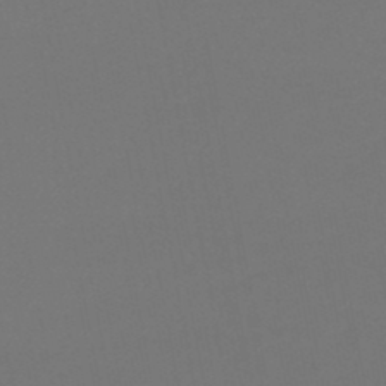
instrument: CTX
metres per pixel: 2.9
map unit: lHb
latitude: -46.9352
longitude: 68.6896
